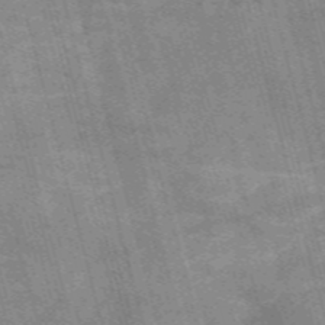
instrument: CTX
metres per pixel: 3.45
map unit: Nve
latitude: -59.0486
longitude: 65.3510
